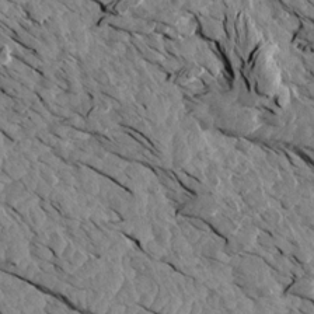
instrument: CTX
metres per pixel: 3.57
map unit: Aa
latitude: 14.8380
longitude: -141.9150
